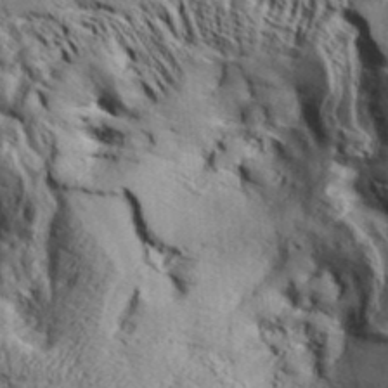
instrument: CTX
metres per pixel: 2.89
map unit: Aa
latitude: 33.2159
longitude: -136.6302
